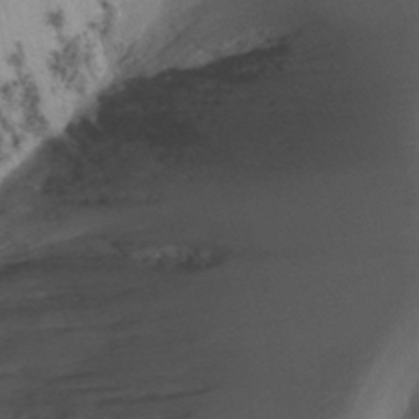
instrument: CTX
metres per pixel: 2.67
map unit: Nhu
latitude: -12.5763
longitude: -74.0255
